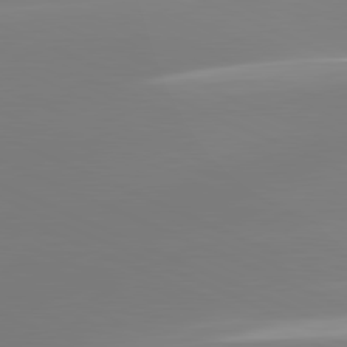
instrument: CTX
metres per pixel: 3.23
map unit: lApd
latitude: 81.7261
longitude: -165.3104
